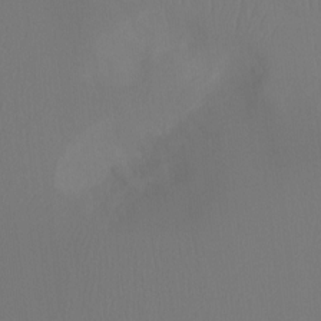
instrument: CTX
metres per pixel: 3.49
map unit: Ht
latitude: -7.5210
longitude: -31.2159
